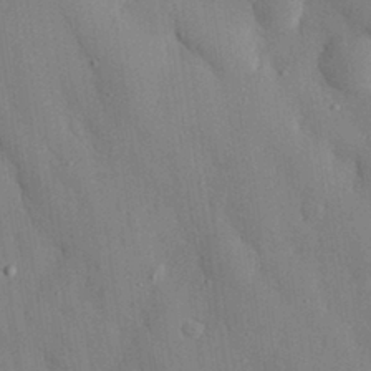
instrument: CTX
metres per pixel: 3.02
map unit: eHh
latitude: 30.2145
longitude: -76.4412
